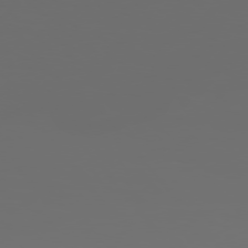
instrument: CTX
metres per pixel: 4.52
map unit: Hpe
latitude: 76.4790
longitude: -139.4993
